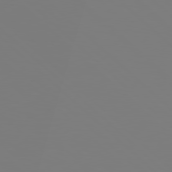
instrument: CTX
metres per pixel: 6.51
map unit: Hpe
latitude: 78.2145
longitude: -162.2712
